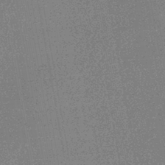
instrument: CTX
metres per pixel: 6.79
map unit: HNhu
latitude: -43.1242
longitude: 99.3887
